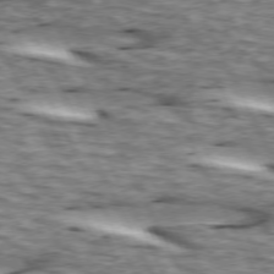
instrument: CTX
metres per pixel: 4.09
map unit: lApd
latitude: 73.6316
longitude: -55.0269
